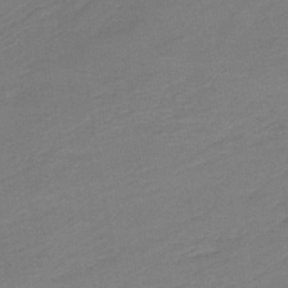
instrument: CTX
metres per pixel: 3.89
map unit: HNb
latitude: -43.1431
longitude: 49.5588
